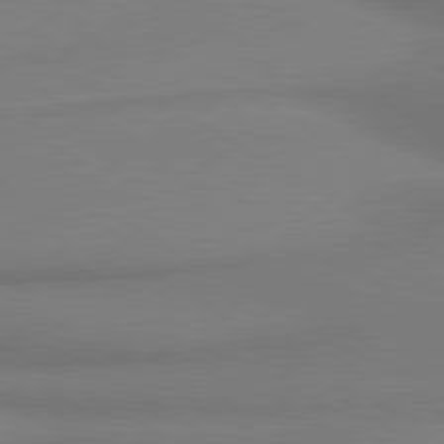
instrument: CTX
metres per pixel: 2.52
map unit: lApd
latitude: 80.0255
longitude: 177.3888
